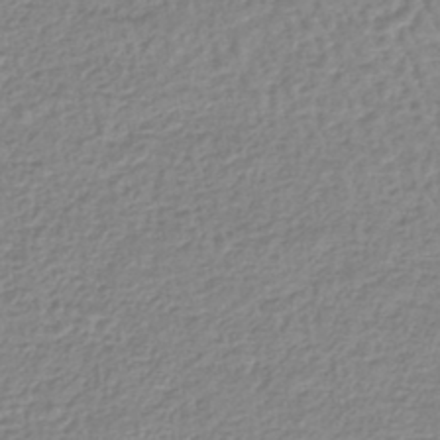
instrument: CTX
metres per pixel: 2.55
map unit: lHb
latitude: -44.1795
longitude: 67.9745
